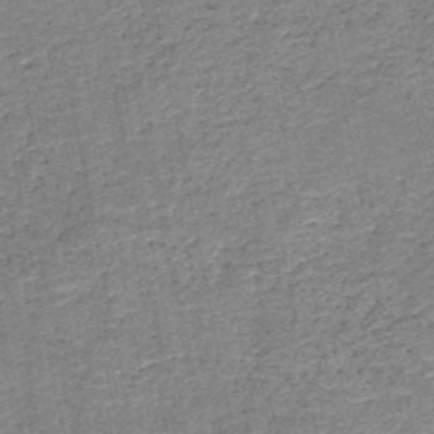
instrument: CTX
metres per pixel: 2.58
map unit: HNb
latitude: -50.1795
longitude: -49.5560
